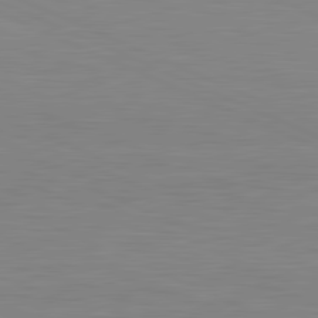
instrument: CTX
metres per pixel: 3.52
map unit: lApd
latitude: 81.4615
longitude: -168.6302
